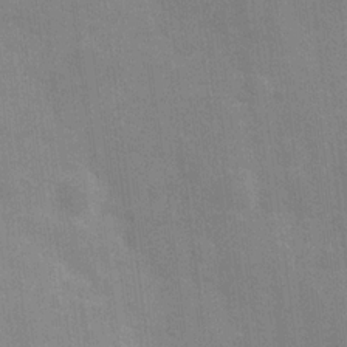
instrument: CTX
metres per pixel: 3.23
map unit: Hve
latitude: 18.4223
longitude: 151.3888
